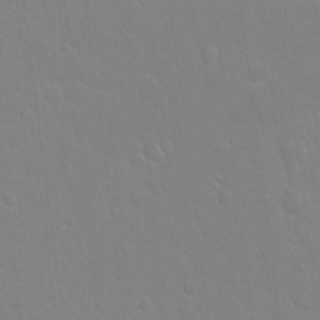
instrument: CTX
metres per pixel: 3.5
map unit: Hto
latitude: -3.9556
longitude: -35.2348
